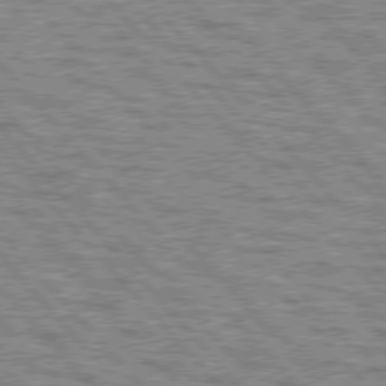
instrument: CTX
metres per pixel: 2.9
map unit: lApd
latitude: 77.1025
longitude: -71.3859
